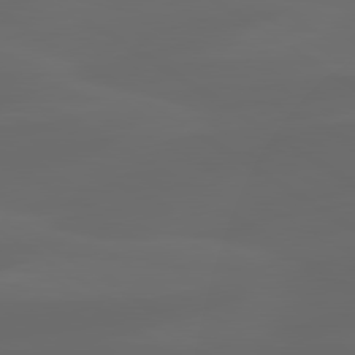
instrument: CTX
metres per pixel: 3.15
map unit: lApd
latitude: 80.2711
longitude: -90.4790
